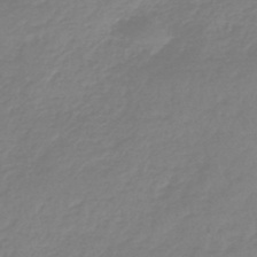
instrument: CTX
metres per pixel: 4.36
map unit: lHb
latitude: -44.4251
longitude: 70.0472
